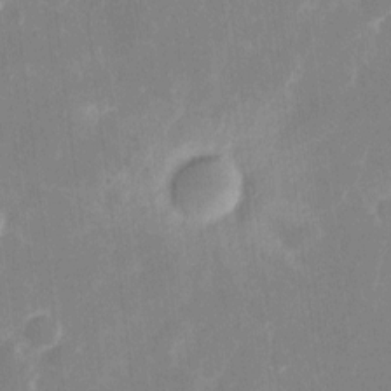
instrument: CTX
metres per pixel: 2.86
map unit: eHh
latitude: 8.2523
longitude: -70.4979
